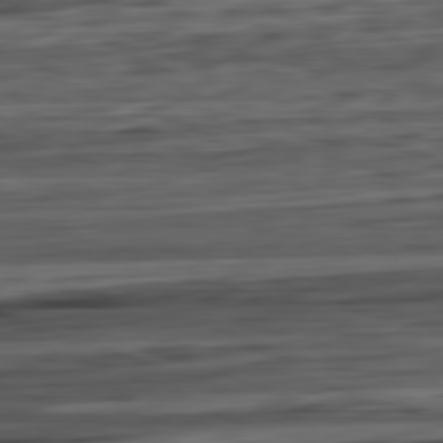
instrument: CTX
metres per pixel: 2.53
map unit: Ap
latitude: -82.2550
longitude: -78.0633
